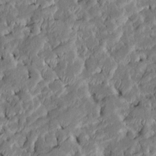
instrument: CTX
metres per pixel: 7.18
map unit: Htu
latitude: -7.8044
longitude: 145.5210
